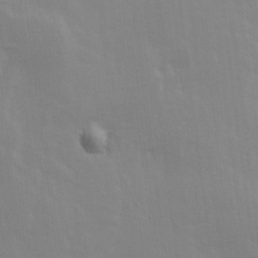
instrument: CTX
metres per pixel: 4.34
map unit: Ave
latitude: 13.6316
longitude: -103.7260
